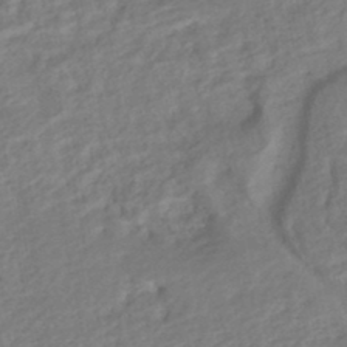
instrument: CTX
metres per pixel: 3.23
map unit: HNhu
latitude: -45.3510
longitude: 101.9745
